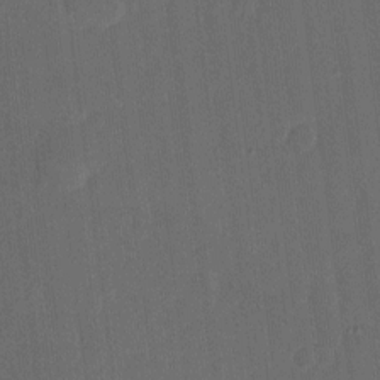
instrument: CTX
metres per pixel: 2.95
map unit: eHh
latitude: 4.7624
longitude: -67.6693
